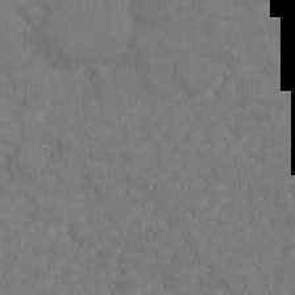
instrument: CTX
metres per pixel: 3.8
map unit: HNhu
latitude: -20.9541
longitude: 85.7666
